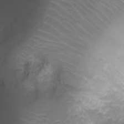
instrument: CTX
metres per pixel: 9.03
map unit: Ht
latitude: -7.5210
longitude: -19.5182
